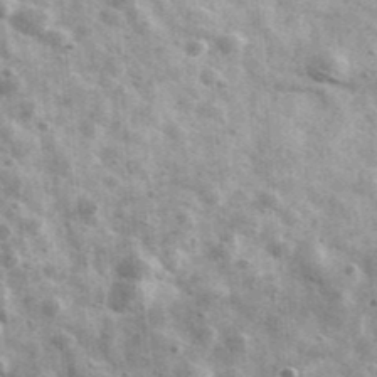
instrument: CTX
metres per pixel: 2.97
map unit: Ave
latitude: 41.3860
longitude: -106.8569
